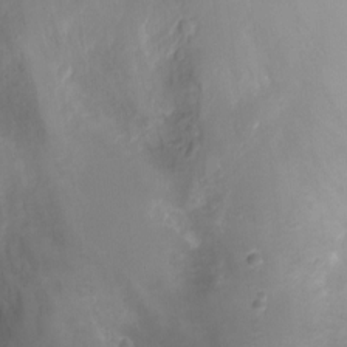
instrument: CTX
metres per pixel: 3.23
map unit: Ht
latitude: -8.1984
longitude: -28.0633
